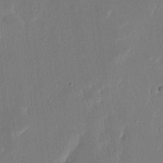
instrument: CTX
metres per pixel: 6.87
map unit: eHh
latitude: 16.5546
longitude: -70.2144
